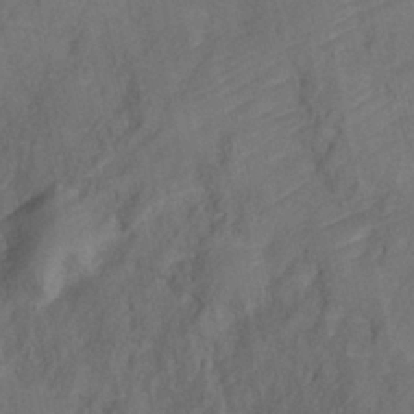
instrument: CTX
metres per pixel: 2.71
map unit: Ht
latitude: 0.8380
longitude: -33.2348
